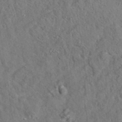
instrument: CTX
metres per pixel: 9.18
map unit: eAb
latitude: 35.0647
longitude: 110.4440
